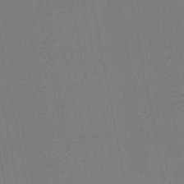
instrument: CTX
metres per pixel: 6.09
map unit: HNhu
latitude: -47.7477
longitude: 98.9919
